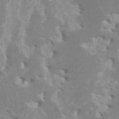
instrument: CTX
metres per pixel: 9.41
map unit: HNhu
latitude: -0.2740
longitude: 3.7666
